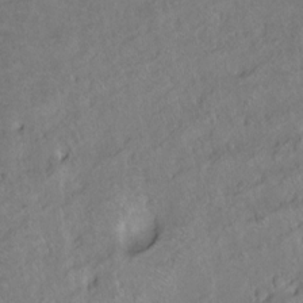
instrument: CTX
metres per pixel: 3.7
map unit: Ht
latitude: -7.8611
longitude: -36.1767
